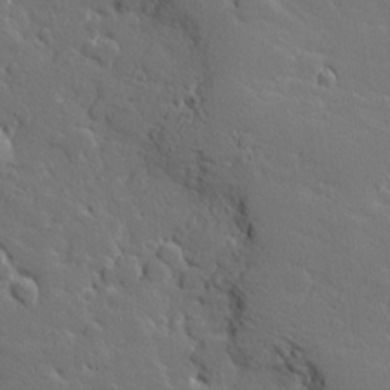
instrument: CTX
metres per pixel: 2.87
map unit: Hve
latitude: 26.5735
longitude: 144.2740
